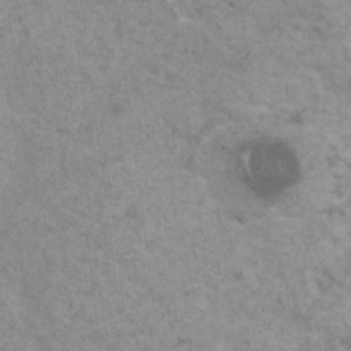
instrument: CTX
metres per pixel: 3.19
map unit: HNhu
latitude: 1.1592
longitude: 3.9556
